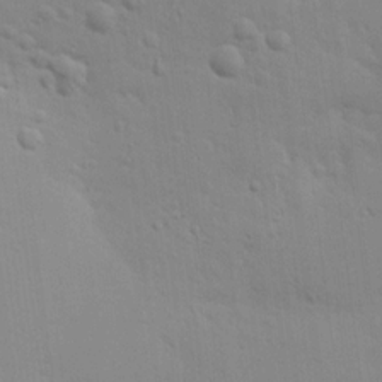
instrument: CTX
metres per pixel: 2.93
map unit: lHvf
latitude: 13.9150
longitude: 179.2754
